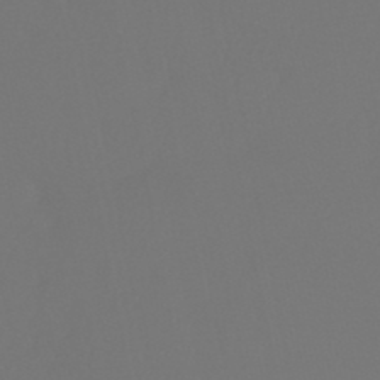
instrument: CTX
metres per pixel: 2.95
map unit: HNhu
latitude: -48.8975
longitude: 102.0661
